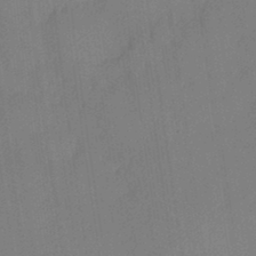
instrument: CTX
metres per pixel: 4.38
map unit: HNhu
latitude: 6.4034
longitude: 0.4440
